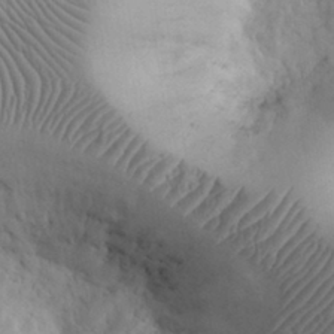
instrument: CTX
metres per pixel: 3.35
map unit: eHh
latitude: 31.2726
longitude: -68.1578
